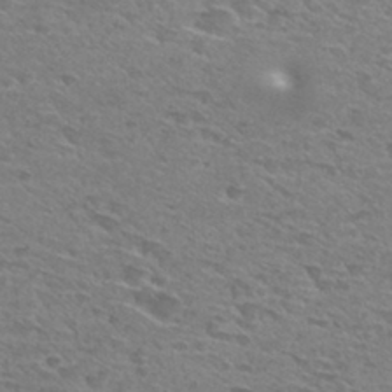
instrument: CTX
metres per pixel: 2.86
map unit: Hto
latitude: 30.3845
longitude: -47.6127
